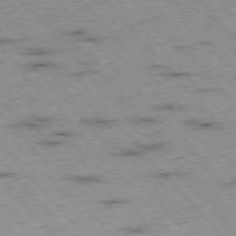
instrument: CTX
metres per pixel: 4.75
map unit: Hpe
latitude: -76.4062
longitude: -16.6491
